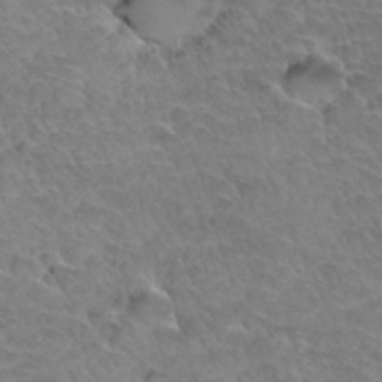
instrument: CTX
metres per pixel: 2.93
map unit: Hto
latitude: 34.0822
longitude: -46.4790
